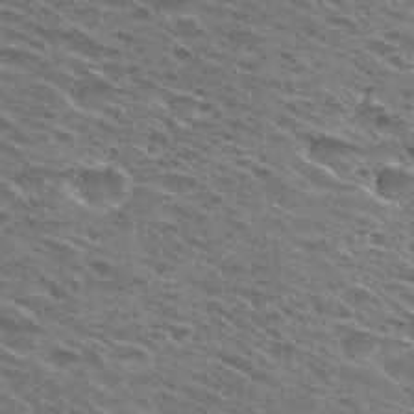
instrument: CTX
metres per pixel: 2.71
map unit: Hto
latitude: 29.1025
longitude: -46.1011
